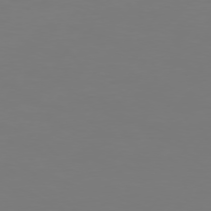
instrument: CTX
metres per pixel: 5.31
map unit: Hpe
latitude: 74.4034
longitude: -130.1200
